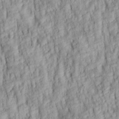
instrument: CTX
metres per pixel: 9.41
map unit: lAa
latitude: 6.3278
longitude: -115.3292
